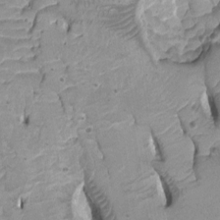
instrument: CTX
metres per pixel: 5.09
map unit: Ht
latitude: -2.2928
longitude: -16.7624
